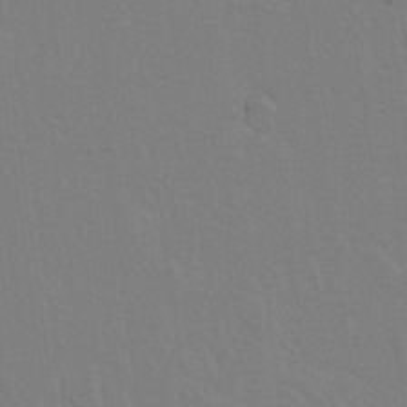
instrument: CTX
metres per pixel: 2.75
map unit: lAvf
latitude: 14.6491
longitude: -126.9325
